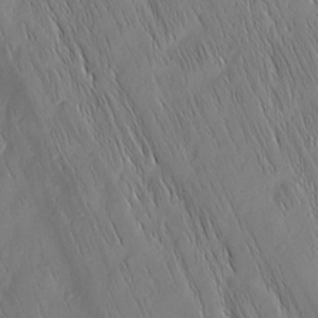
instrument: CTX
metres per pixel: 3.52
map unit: Nhu
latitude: -5.8989
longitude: -150.2522
